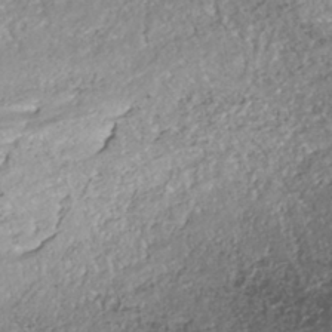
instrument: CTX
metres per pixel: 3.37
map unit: ANa
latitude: -42.2361
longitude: 108.7652
